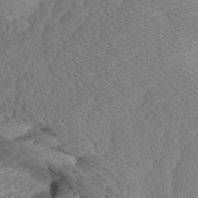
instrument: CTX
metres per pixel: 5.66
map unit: Aa
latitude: 8.7624
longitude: -135.2537
